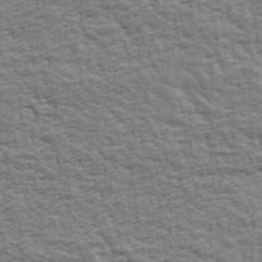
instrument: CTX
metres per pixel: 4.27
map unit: Ave
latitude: 43.2159
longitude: -112.3089
